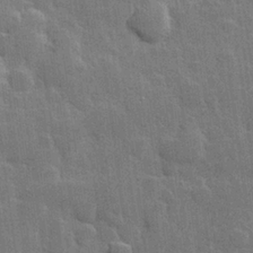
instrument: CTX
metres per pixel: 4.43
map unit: Hve
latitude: 25.4237
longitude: 149.7478
